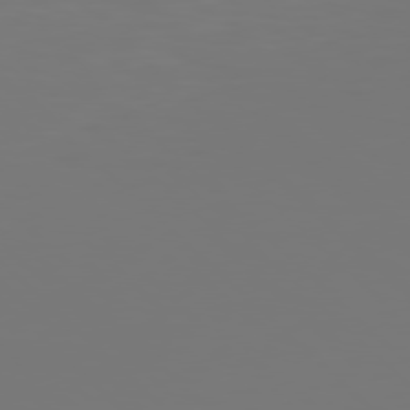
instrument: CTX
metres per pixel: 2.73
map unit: Hpe
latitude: 77.3292
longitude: -177.3292
